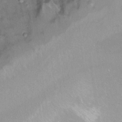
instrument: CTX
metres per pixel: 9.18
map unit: Ht
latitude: 6.3278
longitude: -36.3656
